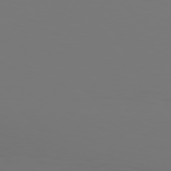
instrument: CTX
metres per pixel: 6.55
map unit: Hpe
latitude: 77.3670
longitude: -134.2522
